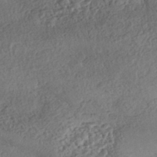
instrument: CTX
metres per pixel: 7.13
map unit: eHh
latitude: -43.1620
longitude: 121.4454
